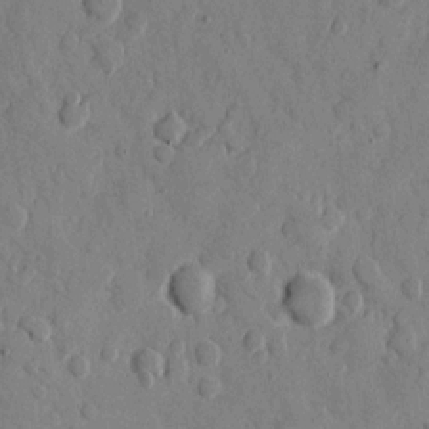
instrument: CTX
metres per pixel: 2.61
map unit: eHh
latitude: 10.1956
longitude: -67.4237
